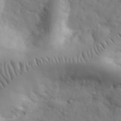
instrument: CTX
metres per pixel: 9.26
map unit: eHh
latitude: 31.6883
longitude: -69.1403
